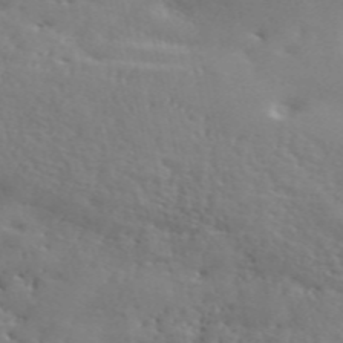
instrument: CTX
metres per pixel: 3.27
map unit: ANa
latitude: 50.1388
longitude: -81.3293
